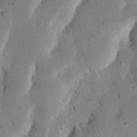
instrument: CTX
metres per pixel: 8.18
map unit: Nhu
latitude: 19.6505
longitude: -74.7624
